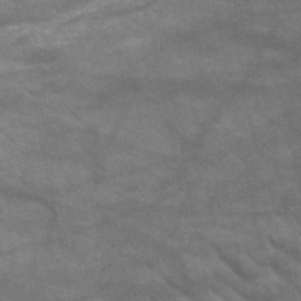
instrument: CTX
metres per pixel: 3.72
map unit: HNb
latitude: -52.4062
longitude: -43.2348
